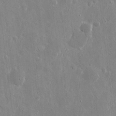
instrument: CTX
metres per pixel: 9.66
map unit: eHh
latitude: 9.5938
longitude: -69.6127
